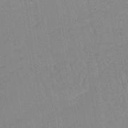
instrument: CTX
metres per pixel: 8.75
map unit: lHb
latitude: -40.1983
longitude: 67.4643
